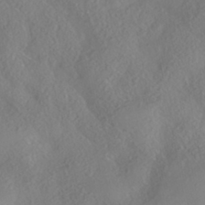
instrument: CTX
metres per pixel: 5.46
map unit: HNhu
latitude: -41.1053
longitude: 102.5007
